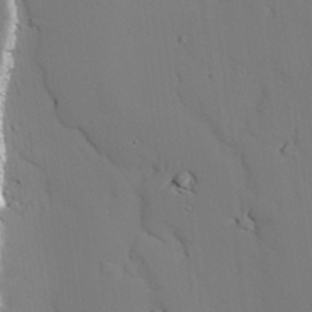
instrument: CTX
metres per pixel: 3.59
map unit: lAvf
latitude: 26.3845
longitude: -110.8002
